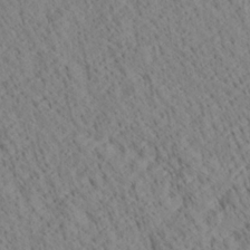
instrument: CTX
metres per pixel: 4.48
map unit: Ave
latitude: 21.1781
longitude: -140.2522
